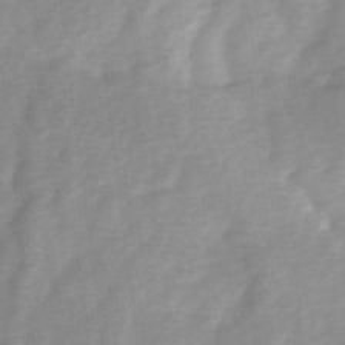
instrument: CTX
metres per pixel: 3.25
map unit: Ave
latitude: 1.7260
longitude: -112.4601
